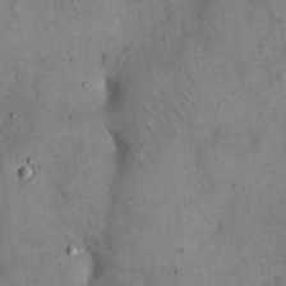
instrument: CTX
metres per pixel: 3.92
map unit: eHh
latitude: 20.8002
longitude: -61.2726
